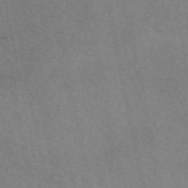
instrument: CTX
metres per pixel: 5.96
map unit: eAb
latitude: 51.3859
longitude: 109.5777
